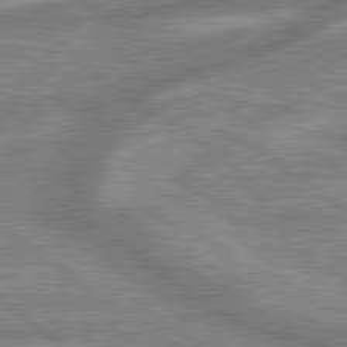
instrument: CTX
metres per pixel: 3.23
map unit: lApd
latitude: 79.6505
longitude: -168.6302
